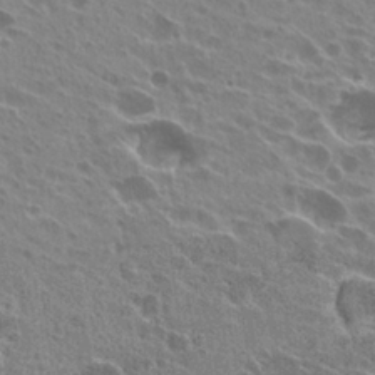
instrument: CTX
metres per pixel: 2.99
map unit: Hto
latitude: 24.5545
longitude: -39.8961
